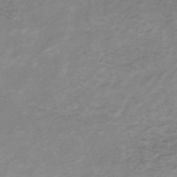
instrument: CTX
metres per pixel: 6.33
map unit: HNb
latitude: -54.1417
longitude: -43.2159
